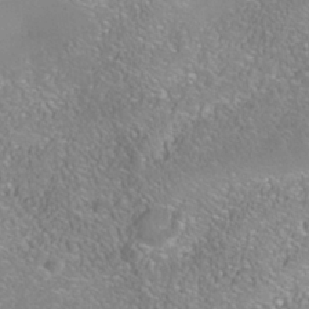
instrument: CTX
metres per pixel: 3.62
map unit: Nhe
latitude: -38.6141
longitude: -119.7827
